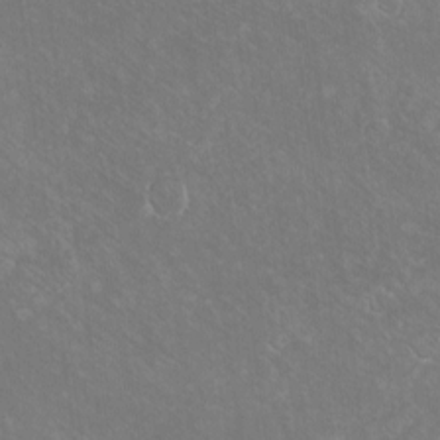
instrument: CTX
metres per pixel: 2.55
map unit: eHh
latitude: -10.5196
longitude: -65.7639
